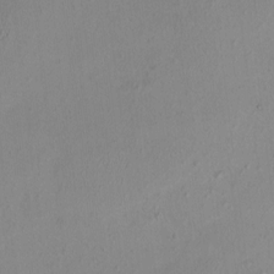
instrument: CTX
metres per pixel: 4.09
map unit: HNhu
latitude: 4.0633
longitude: 5.7288
